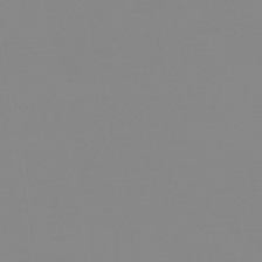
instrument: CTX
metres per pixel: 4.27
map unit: lHb
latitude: -44.3117
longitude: 55.3888
